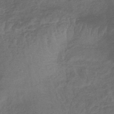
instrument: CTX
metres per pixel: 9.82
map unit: lHb
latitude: -43.0486
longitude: 81.0487
